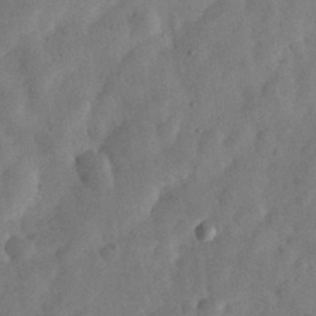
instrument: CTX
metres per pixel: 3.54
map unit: eHh
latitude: 30.5924
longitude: -73.3104
